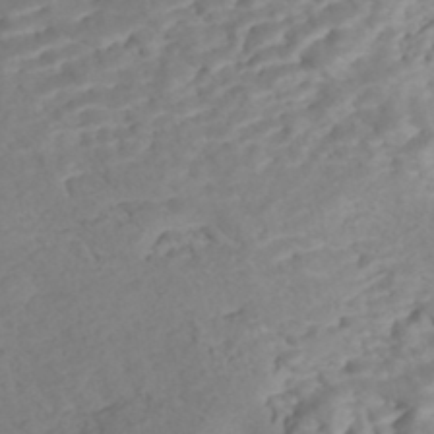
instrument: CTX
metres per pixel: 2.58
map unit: Nhe
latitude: -47.8233
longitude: -172.0444
